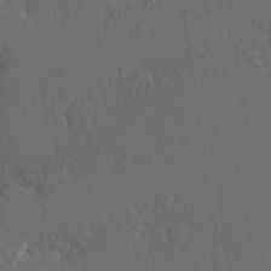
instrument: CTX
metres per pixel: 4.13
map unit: Nhu
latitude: 30.4979
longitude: -57.1403
